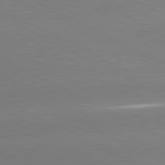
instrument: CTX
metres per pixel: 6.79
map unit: lApd
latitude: 81.1403
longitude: -150.6301
